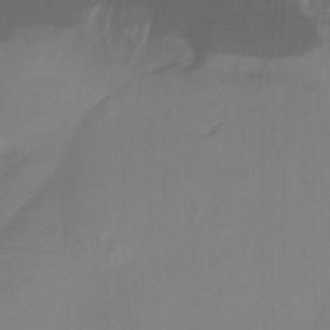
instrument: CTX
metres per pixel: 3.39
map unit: HNhu
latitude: -27.7477
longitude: 74.4818
